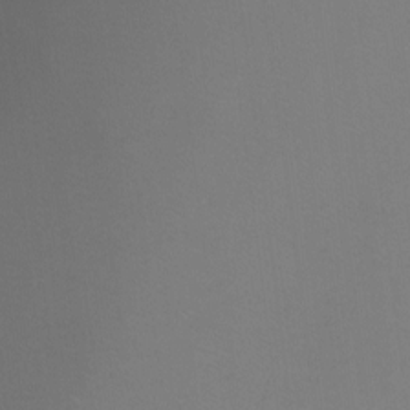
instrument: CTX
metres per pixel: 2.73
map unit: Ht
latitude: -9.5210
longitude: -37.9528
